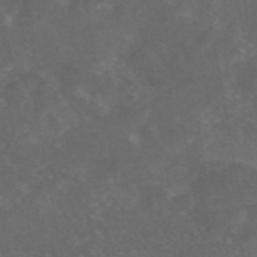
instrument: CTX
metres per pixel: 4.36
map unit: eAb
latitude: 46.7058
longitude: 125.7855
